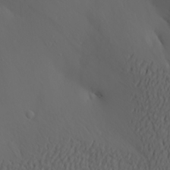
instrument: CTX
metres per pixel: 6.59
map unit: Aa
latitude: 22.5924
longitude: -145.9717
